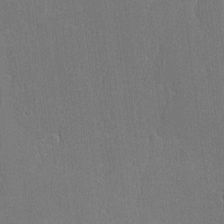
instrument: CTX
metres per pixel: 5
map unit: lAvf
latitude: -8.4818
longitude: -113.7638
